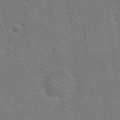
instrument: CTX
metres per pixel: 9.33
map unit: Hto
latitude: 23.2537
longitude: -47.8584
